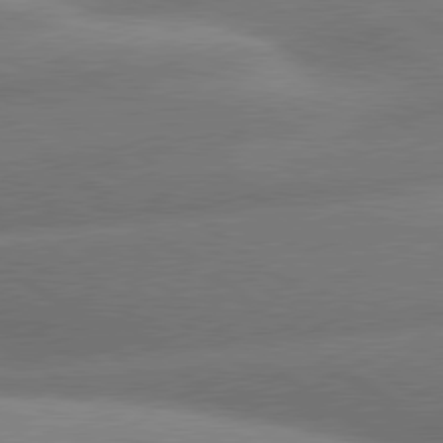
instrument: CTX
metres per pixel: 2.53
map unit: lApd
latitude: 79.8017
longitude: -167.0269
